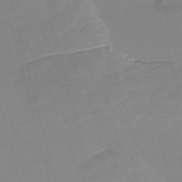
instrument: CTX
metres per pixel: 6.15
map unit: Nve
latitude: -57.9745
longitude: 57.9745
